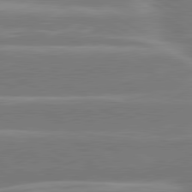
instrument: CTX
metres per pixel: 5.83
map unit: lApd
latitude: 80.9703
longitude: -128.9702
